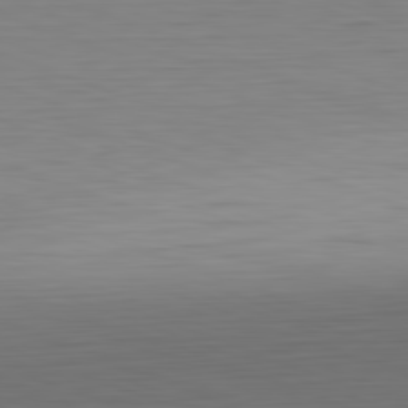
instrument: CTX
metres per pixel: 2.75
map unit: Hpe
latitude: -82.3495
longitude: 7.3320
